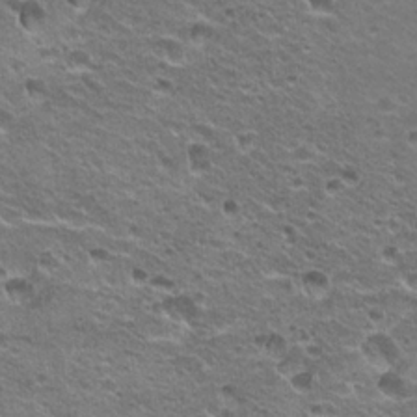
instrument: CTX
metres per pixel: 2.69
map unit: Hto
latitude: 20.9703
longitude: -32.6490
